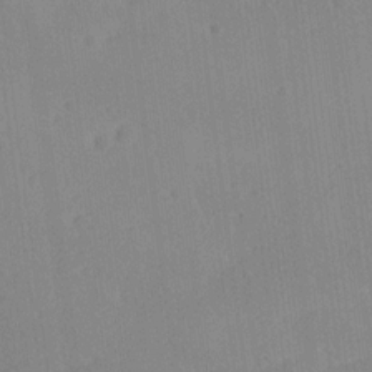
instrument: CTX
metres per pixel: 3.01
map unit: Ave
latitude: 18.3467
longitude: -137.2159
